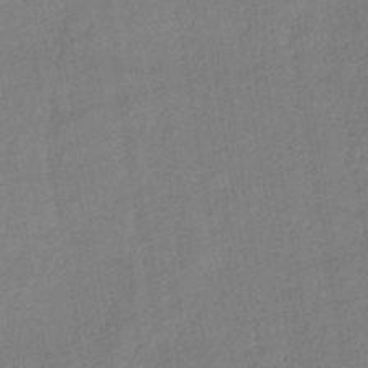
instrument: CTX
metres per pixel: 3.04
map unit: lHb
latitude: -41.6533
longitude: 67.9367
